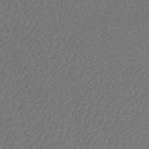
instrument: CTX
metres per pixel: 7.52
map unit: lHb
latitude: -43.7099
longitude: 76.5952
